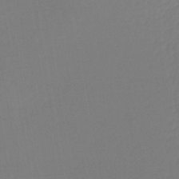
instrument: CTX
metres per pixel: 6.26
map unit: lHb
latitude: -42.6707
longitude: 59.6154
